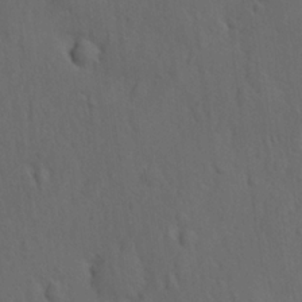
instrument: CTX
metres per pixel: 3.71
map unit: Ave
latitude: -8.4251
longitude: -121.2159
